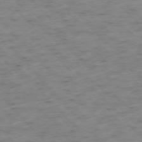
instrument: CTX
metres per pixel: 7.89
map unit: Ap
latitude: -76.5574
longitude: -60.4979
